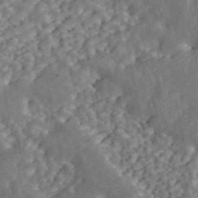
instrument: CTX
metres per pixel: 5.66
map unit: ANa
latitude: 44.8380
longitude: 46.5951
